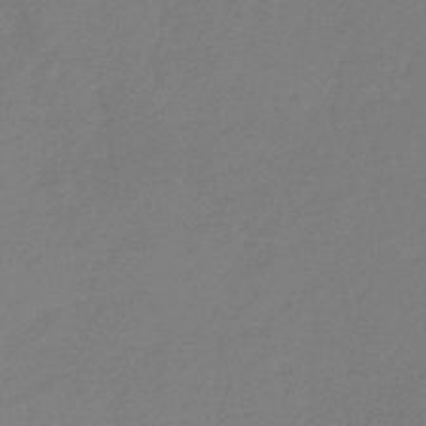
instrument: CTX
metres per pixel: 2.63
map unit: eHb
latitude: -36.9352
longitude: 78.5195
